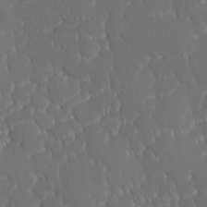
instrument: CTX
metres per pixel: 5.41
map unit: Ave
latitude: 1.9906
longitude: -113.4804
